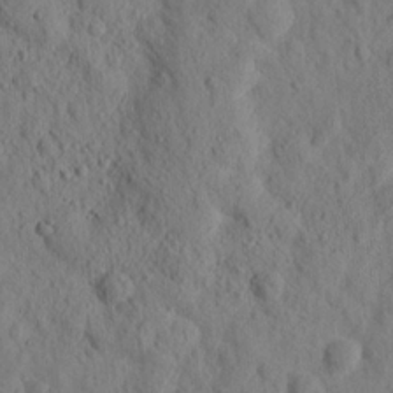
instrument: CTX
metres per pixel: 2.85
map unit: lHvf
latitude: 14.9892
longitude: 178.0283
